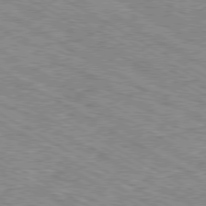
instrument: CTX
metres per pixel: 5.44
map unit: Ap
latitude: -80.5007
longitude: -48.7057
